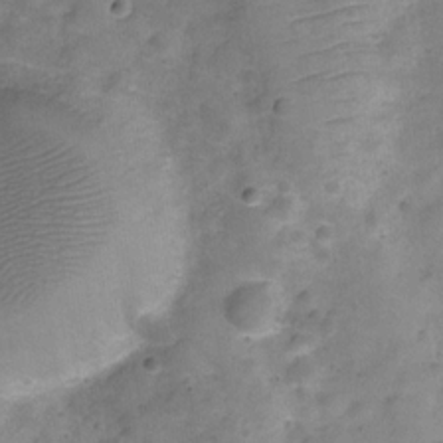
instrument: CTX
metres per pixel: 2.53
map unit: Hve
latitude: -28.8975
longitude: 92.6896
